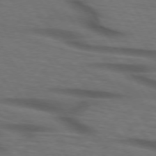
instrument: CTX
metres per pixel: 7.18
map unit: lApd
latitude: 73.7072
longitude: -73.9151
